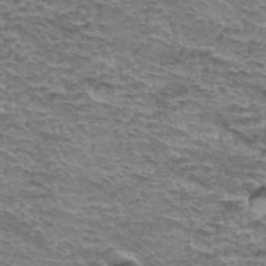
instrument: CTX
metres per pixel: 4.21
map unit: Hto
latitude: 36.6869
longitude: -43.0081
